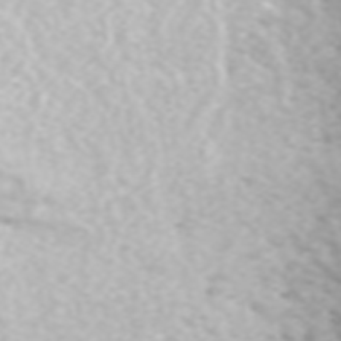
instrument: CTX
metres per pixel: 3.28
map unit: ANa
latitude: 44.1011
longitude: 28.4629
